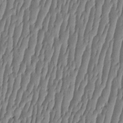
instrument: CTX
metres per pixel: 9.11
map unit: HNhu
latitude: -3.8044
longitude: 14.0283
